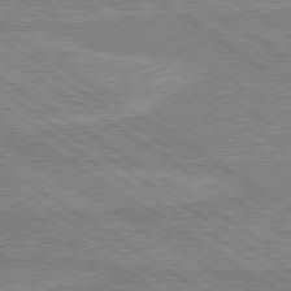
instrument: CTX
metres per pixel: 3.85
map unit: lApd
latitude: 80.2900
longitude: 170.5007
